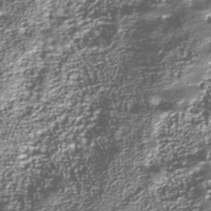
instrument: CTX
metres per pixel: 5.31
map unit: Nhu
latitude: -39.3510
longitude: -83.0647
